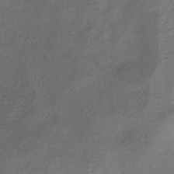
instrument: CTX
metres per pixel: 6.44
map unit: HNhu
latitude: -39.3132
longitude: 95.1431
